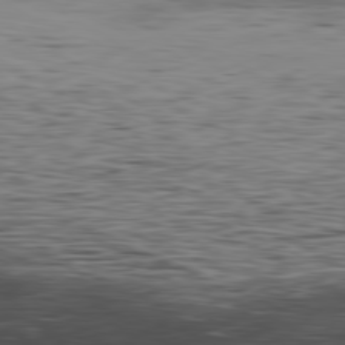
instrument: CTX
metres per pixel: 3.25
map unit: Hpe
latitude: -80.4440
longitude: 18.4629
